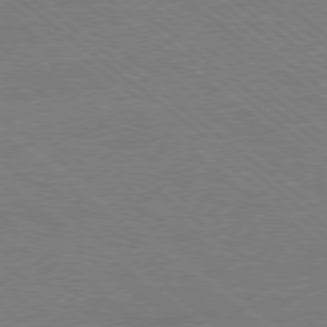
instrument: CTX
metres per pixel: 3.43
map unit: Ap
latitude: -78.6140
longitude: -100.4979
